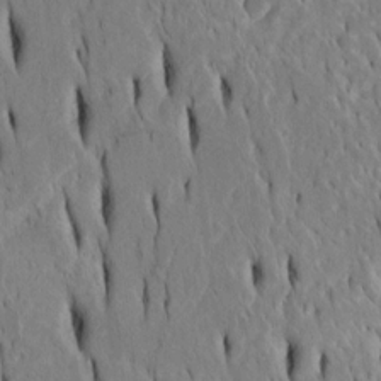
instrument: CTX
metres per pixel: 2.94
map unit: Htu
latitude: -4.7652
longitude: 151.5588
